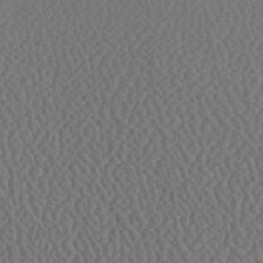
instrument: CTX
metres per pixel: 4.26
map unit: Ave
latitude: 23.9339
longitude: -135.2915
